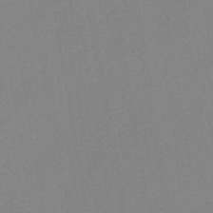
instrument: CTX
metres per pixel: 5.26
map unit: eHh
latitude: -42.6329
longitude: -33.6505
